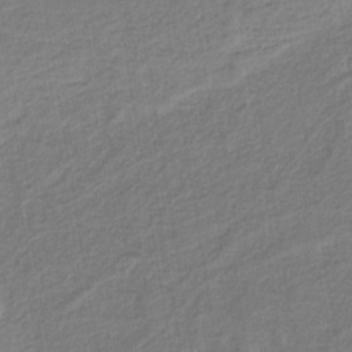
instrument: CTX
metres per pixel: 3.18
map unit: HNb
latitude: -37.2942
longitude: 57.8800
